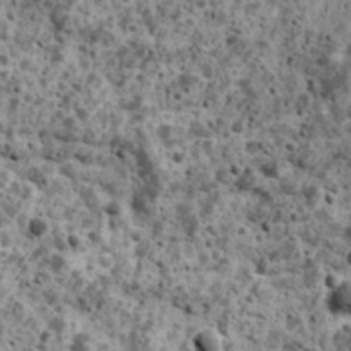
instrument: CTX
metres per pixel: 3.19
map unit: Ave
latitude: 18.0444
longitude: -134.5734
